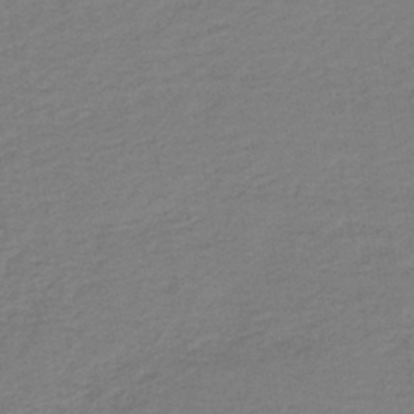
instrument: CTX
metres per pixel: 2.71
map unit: HNb
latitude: -42.1416
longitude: 51.2187
